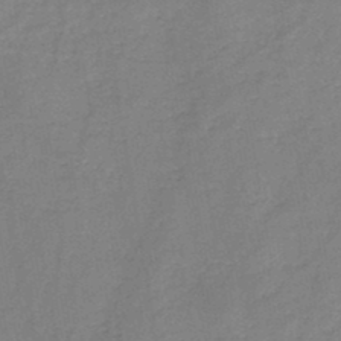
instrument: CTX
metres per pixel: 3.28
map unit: HNb
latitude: -46.4062
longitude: -37.9906
